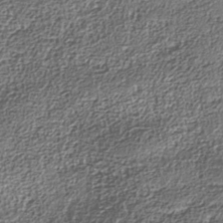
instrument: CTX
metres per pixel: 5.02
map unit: Nhe
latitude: -38.3495
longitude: -147.3293
